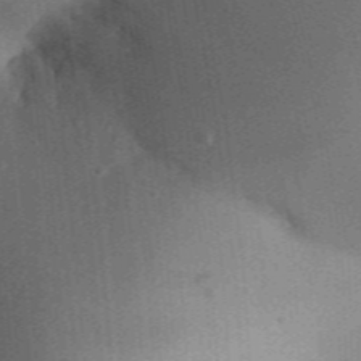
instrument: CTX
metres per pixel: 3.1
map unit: Aa
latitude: 31.8206
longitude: -141.9906
